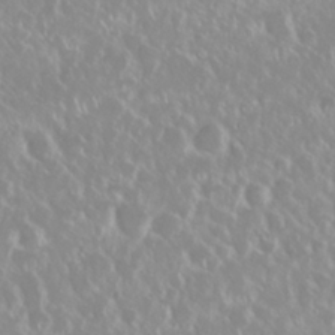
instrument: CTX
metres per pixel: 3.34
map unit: Nhu
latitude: 28.8569
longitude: -61.8772
